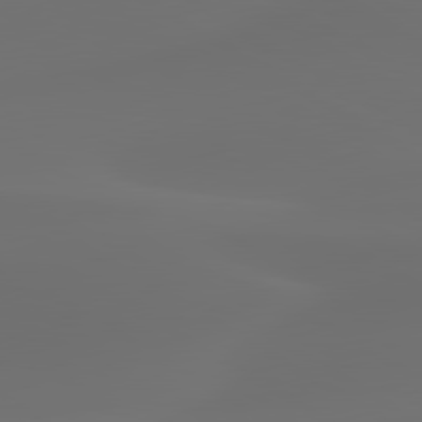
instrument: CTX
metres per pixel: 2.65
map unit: lApd
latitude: 80.3278
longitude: -85.1781
